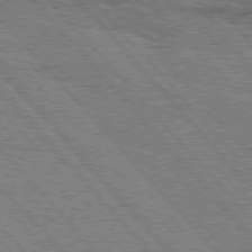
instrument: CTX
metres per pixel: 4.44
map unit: Hpe
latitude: 75.9528
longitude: -154.1956
